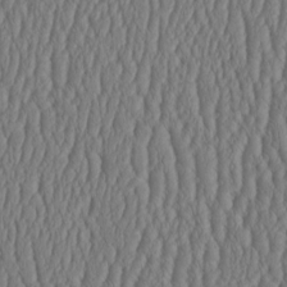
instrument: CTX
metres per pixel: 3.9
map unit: HNhu
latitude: -3.1431
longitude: 13.4266
